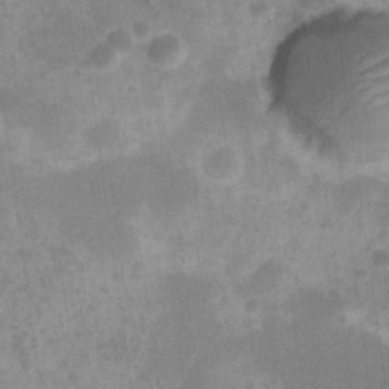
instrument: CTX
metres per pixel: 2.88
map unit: Nve
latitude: -25.5966
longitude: 106.8408
